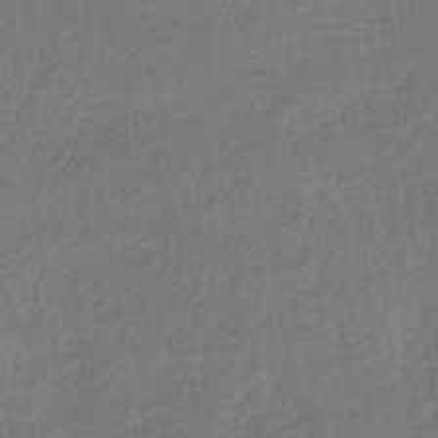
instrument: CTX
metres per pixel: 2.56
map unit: eHb
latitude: -34.2928
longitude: 76.7463
